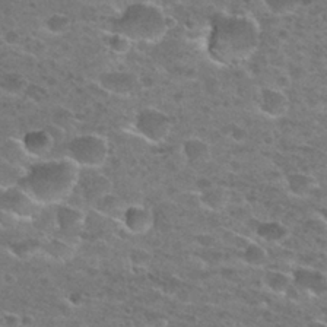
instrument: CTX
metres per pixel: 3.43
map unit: Hto
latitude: 27.7072
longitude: -47.2159
